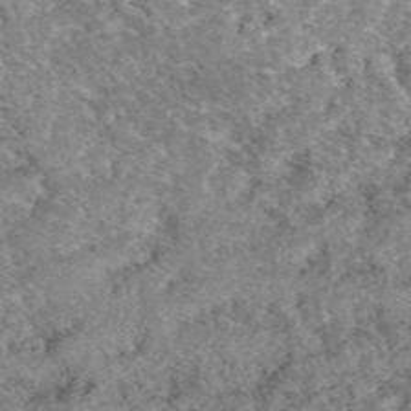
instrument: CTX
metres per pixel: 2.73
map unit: eAb
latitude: 49.5371
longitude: 109.7478
